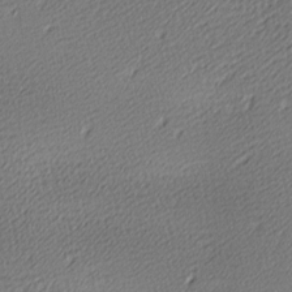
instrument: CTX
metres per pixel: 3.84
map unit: lAa
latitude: -10.5007
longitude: -126.0822
